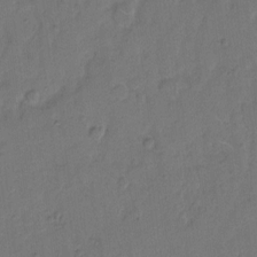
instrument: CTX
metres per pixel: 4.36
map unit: Hto
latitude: 7.3860
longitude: -61.9717
